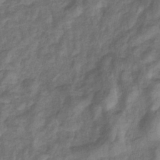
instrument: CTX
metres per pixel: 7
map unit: eHb
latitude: -33.1243
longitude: 74.2362
